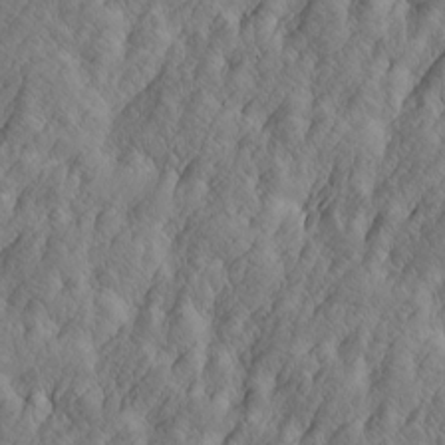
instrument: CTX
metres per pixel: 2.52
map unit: Htu
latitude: -4.6707
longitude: -176.5923
